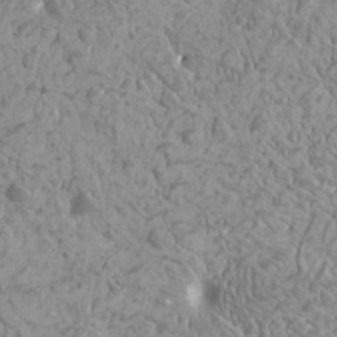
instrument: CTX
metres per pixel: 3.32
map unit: HNhu
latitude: -0.5196
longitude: 1.3321
